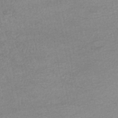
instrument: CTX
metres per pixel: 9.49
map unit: HNhu
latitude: -47.6722
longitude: 102.5952
